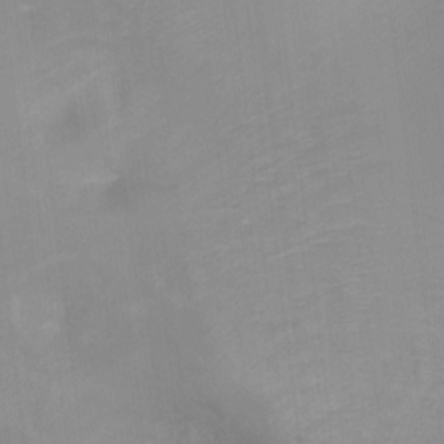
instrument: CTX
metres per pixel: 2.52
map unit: Ht
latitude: -3.7477
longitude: -28.7435
